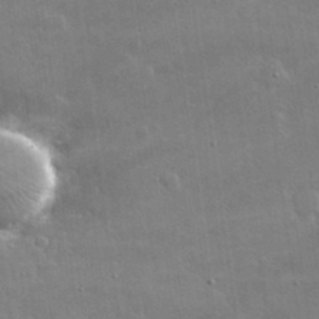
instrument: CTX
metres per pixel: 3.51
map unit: lHvf
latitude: 32.2711
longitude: -92.6112
